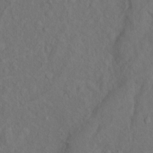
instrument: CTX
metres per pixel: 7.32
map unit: Nhu
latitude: 10.6113
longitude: -26.2145
